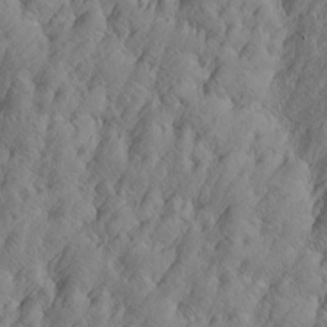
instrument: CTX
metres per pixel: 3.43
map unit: Htu
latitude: -4.6140
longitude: -176.6679
